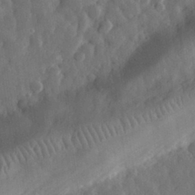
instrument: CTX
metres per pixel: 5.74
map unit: eHh
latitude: 30.4412
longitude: -78.3656
